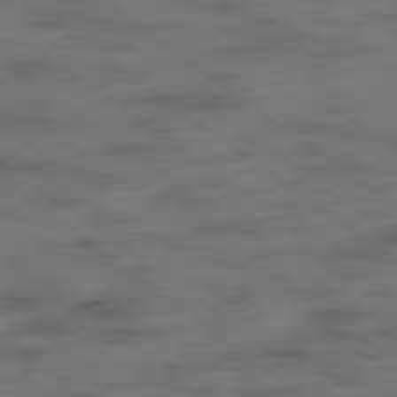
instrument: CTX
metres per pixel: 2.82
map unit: Hpe
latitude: -79.1242
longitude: -22.4034
